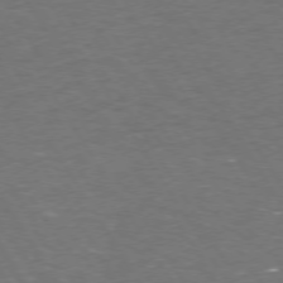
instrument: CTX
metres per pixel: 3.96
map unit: Hpe
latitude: 72.7058
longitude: -124.5734
